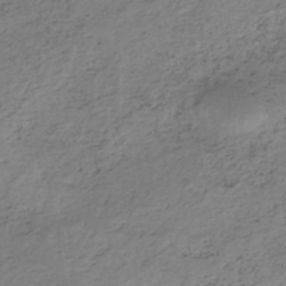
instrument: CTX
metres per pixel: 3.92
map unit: eHh
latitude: -45.7856
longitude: -28.5357
